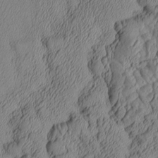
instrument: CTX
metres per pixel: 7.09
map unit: Aa
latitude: 6.7813
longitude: -128.2900
